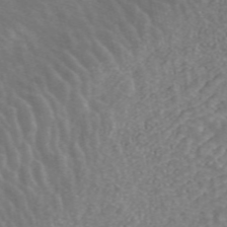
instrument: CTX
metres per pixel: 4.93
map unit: ANa
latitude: 43.2537
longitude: 26.3117
